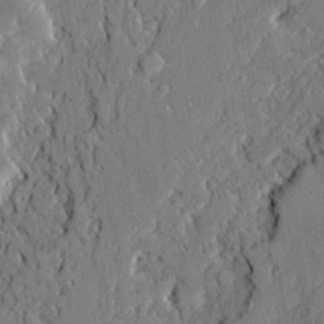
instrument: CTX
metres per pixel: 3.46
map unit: Ave
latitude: 21.4049
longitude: -129.4426
